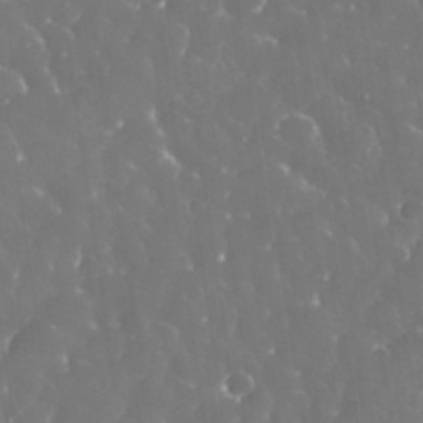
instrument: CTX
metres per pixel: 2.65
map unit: eHh
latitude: 33.6505
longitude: -63.2348
